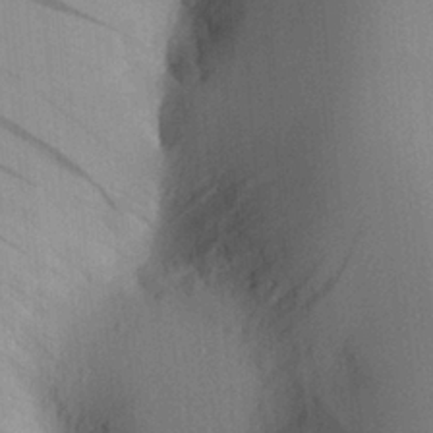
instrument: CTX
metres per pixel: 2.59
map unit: Aa
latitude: 27.4993
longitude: -139.2726
